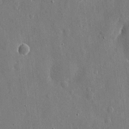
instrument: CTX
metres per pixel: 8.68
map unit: eHh
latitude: 9.9717
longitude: -69.6127
